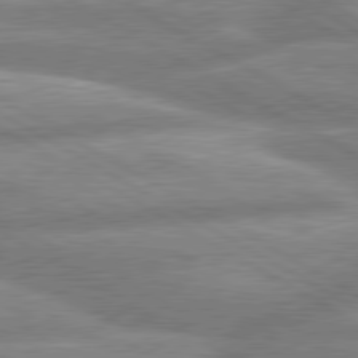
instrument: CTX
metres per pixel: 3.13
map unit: lApd
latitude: 80.3467
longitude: -166.2900
